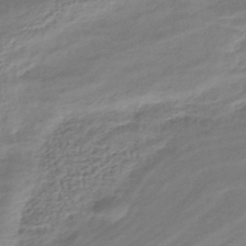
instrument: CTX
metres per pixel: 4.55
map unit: HNhu
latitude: -42.4440
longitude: 101.0486
